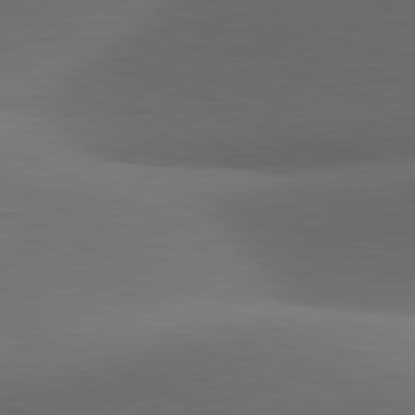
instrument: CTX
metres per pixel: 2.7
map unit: lApd
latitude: 81.4048
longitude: 132.8597
